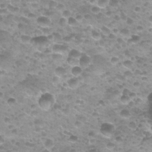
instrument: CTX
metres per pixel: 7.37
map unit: Nhu
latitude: 27.4615
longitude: -54.8947
